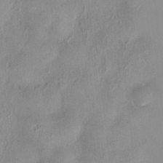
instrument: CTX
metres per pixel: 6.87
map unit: HNhu
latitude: 0.2900
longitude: -4.2145
